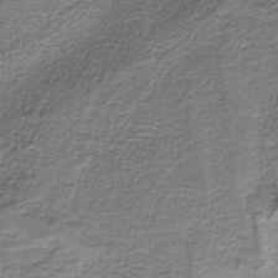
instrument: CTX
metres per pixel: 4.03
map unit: eAb
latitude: -38.7274
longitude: 53.0297
